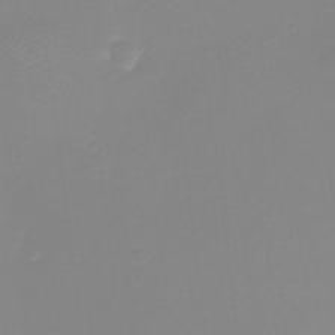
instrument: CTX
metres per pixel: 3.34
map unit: eHh
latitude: -4.1605
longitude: -76.8002
